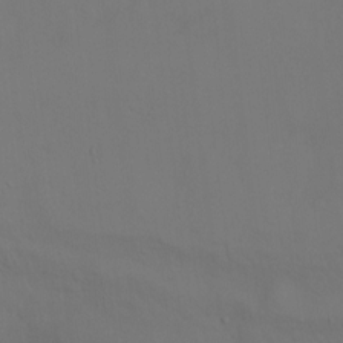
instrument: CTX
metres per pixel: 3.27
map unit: Ht
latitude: 1.4426
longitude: -34.3467
